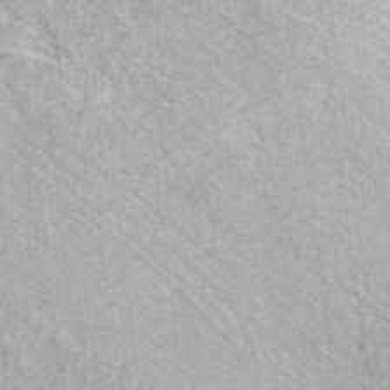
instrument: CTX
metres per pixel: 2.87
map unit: ANa
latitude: 37.3860
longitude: 15.5777
